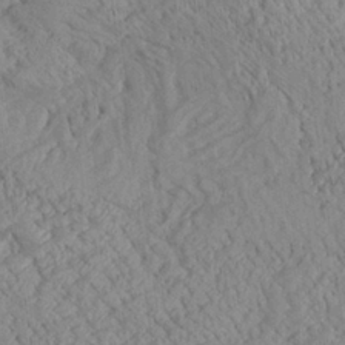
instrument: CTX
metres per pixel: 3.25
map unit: Aa
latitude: 24.7057
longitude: -134.0444
